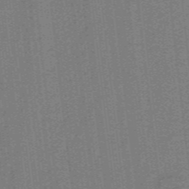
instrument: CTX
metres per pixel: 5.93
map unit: lHb
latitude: -39.7100
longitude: 53.9556
